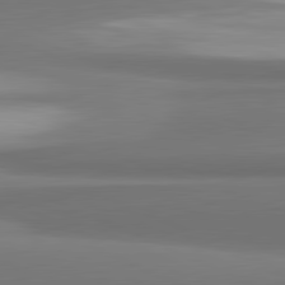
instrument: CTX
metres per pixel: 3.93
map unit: lApd
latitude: 81.9150
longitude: 172.4251
